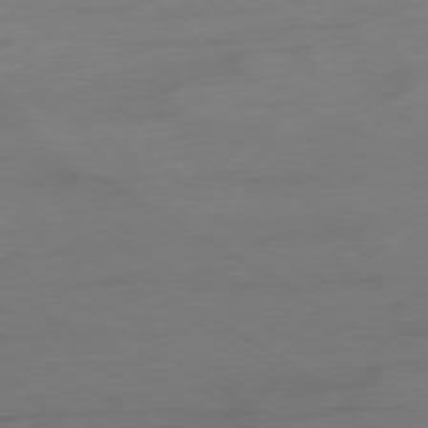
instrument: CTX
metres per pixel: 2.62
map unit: Ap
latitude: -79.1809
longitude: -63.8584
